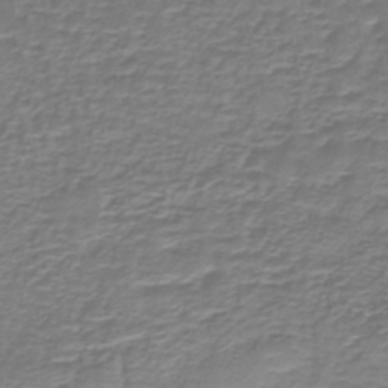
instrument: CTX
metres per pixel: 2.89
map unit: lHb
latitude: -41.3698
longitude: 58.4628
